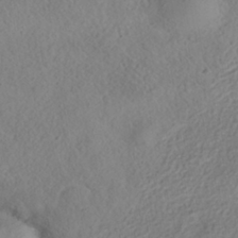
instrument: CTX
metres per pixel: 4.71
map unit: HNhu
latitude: -39.6533
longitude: 101.4076
